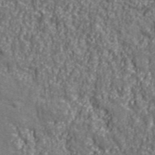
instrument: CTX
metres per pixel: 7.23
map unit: eHh
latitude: 42.7624
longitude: -91.6127
